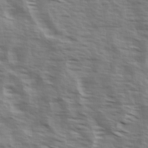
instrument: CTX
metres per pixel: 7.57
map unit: Ave
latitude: 14.4412
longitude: -103.1025
